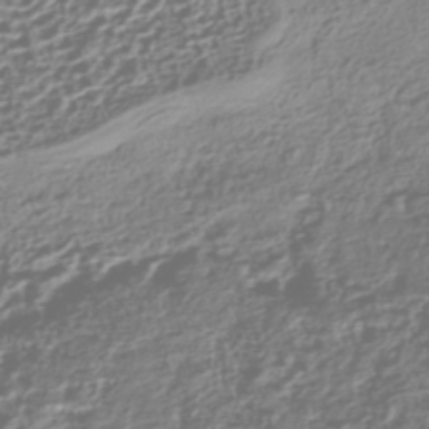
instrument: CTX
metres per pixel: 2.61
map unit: HNhu
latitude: -42.9919
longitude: 106.3307
